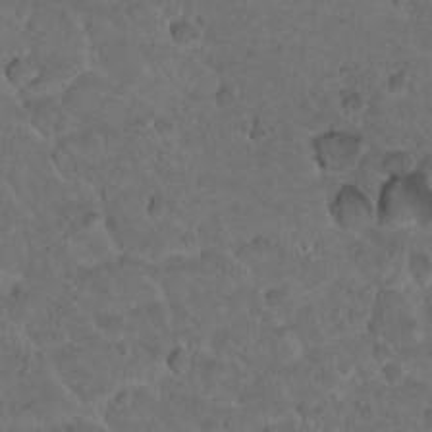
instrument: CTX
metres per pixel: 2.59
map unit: Nhu
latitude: 18.1200
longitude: -33.1592
